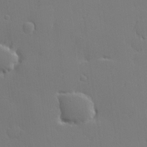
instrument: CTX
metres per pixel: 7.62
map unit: lHvf
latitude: 21.5371
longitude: 145.7478
